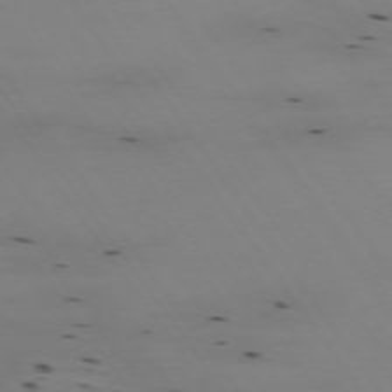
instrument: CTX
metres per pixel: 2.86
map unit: Hpe
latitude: -74.4251
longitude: 2.8030
